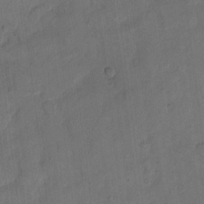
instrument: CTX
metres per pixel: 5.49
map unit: eHh
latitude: 12.8947
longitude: -65.8394
